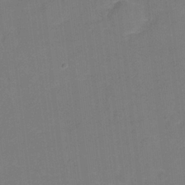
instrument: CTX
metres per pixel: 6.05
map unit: Nhu
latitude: -17.6722
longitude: -56.4223
